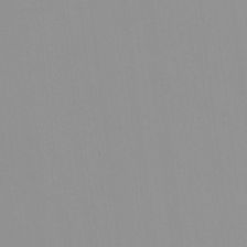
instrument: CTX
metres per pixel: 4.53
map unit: HNhu
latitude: -1.2376
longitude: -5.9906
